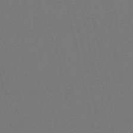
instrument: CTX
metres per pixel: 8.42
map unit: HNb
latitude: -54.7085
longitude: -41.7638
